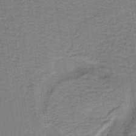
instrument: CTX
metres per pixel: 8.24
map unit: lHb
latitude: -40.2550
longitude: 55.2943
